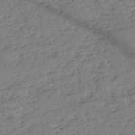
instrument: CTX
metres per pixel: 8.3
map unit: eHh
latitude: -51.8800
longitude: -24.4601
